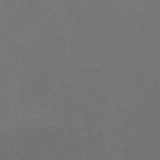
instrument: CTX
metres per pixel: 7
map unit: HNb
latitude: -51.2754
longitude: -48.5546
